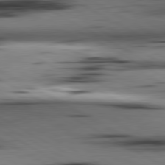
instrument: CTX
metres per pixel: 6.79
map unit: lApd
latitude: 80.5168
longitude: 159.4454
